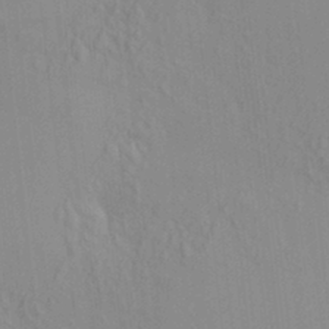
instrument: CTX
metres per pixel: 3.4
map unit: HNhu
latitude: 7.2726
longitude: 13.1620
